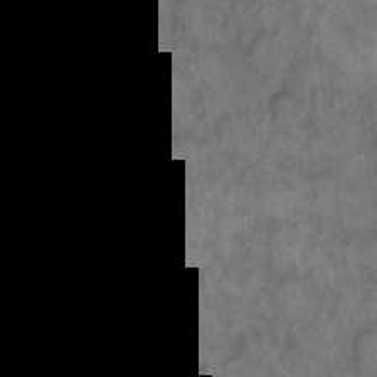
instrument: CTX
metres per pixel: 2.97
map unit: eHh
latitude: 12.8380
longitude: -64.2711
